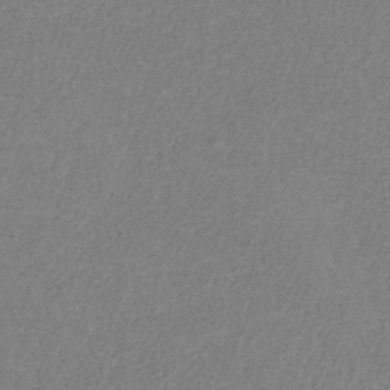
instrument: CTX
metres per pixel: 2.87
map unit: HNb
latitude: -34.1984
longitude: 53.6910
